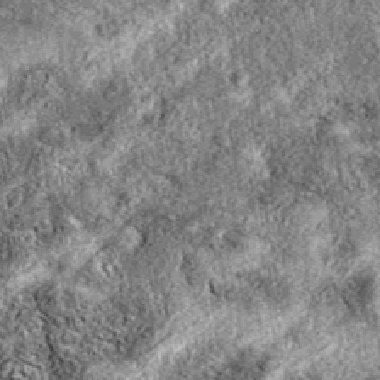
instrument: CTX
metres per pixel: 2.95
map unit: eAb
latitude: 38.6301
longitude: 111.8422
